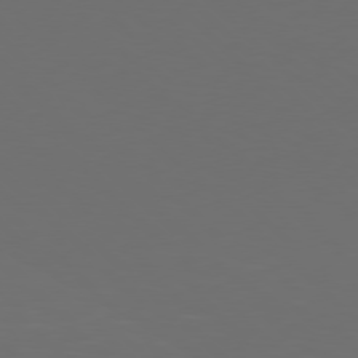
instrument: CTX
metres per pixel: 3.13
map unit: Hpe
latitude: 77.1025
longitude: -168.5546
